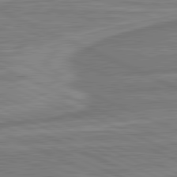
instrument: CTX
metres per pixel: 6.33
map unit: lApd
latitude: 81.6883
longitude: -174.7057
